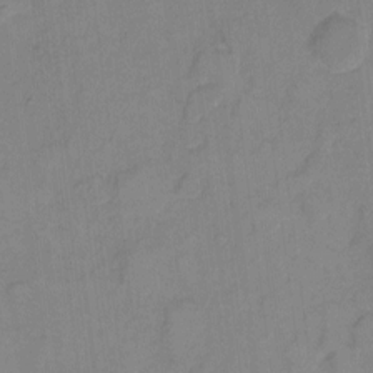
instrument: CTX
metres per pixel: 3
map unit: eHh
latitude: 6.8758
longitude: -65.4048
